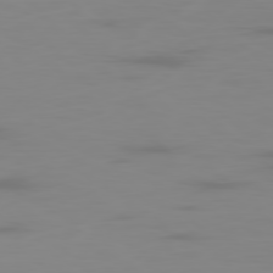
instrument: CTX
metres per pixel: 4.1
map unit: Ap
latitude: -78.8975
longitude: -70.1200
